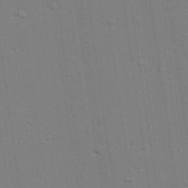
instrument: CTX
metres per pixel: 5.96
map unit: lAvf
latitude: 28.6679
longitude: -108.9324
